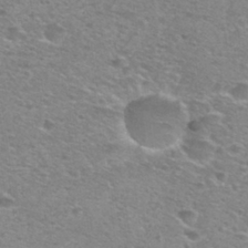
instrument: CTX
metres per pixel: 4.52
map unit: Nhu
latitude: 29.1403
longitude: -48.9136
